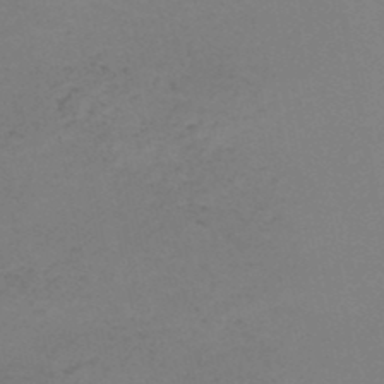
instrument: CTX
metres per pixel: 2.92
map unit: HNb
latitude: -50.7274
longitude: -51.5560
